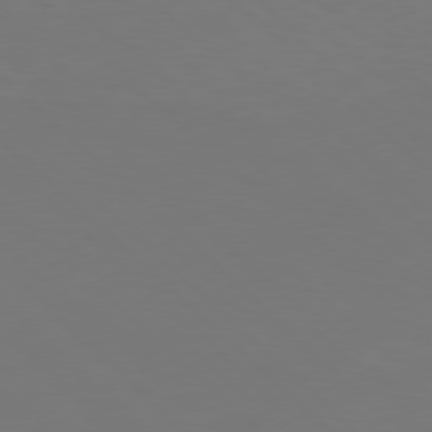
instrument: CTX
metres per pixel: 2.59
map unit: Hpe
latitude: 77.6882
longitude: -175.9150
